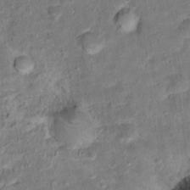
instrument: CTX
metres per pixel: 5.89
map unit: Hto
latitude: 15.2726
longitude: -39.2915
